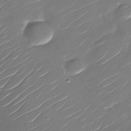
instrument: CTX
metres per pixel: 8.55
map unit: Nhu
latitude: -29.1620
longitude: -73.6127
